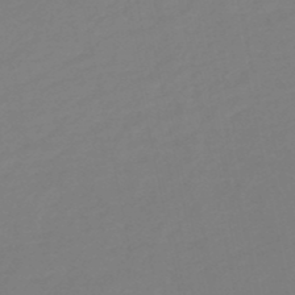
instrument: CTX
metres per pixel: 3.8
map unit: eHb
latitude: -49.3699
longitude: 85.8044
